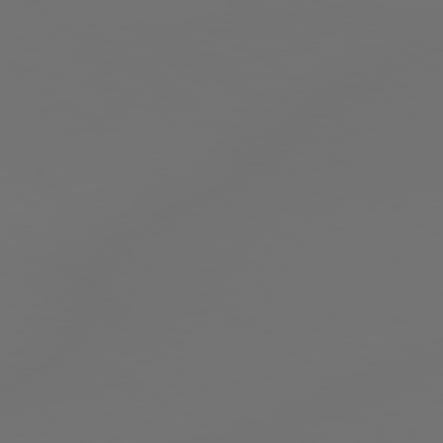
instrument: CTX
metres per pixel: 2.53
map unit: lApd
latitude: 79.2915
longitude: -174.7435
